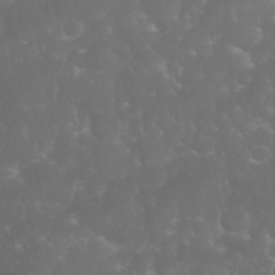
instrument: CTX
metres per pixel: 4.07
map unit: Nhu
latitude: 28.4979
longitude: -65.8016
